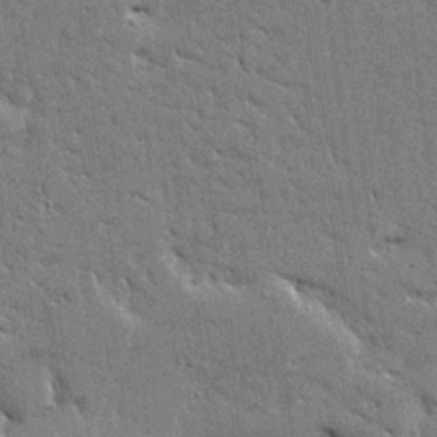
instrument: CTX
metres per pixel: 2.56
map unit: Ave
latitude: 16.1956
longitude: -139.6883
